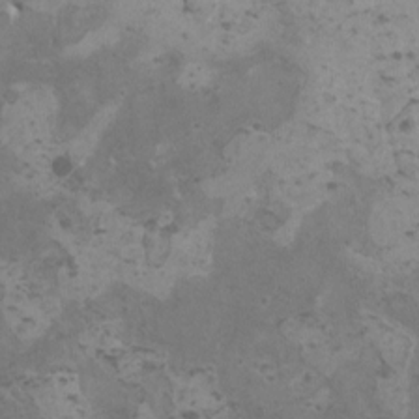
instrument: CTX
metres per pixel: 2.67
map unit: HNhu
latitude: 0.4034
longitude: 2.9919
